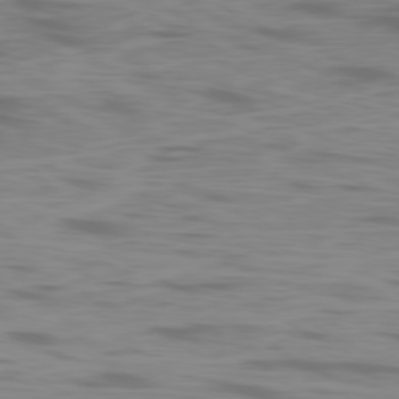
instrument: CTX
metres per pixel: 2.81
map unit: Ap
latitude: -80.1795
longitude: -70.7246
